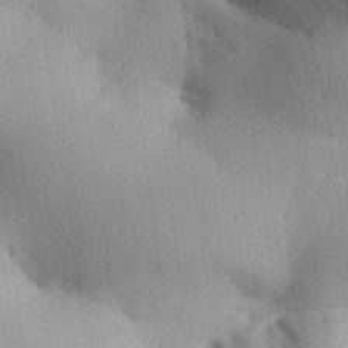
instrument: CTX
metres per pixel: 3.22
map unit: Aa
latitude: 32.3845
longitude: -143.4993
